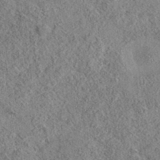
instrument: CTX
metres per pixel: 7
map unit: eAb
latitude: 35.8394
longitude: 114.3306
